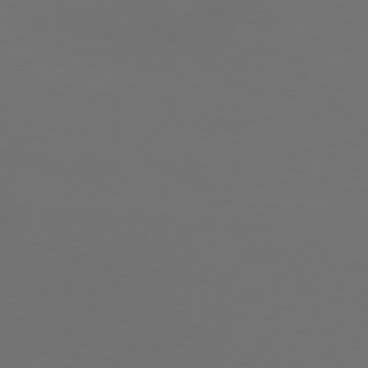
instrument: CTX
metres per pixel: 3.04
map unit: Hpe
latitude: 74.3089
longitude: -125.3859
